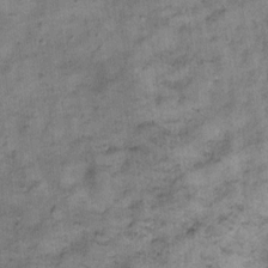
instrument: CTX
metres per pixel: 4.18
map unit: Ht
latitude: 8.7246
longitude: -38.6112
